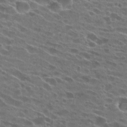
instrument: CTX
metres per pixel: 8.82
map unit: Hto
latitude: 25.4993
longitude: -42.7435
